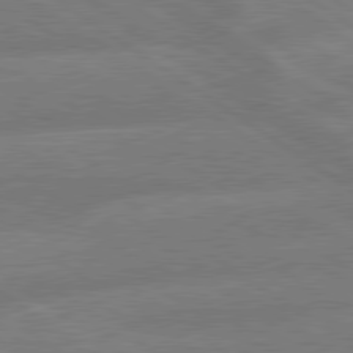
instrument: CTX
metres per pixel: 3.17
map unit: lApd
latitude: 79.6127
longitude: -164.6302
